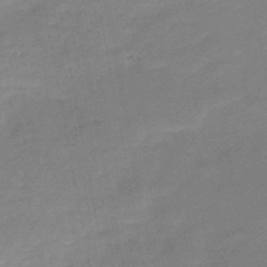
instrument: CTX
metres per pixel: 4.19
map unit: HNb
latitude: -49.7289
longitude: -39.5749
